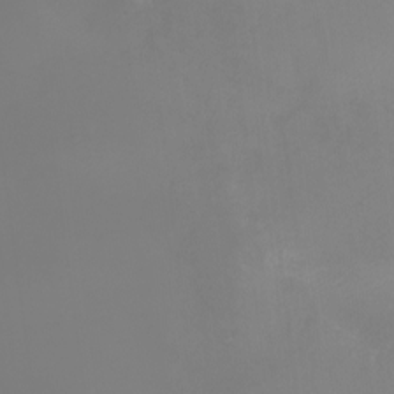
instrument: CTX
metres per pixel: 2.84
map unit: Nhu
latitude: -8.1984
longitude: -84.4034
